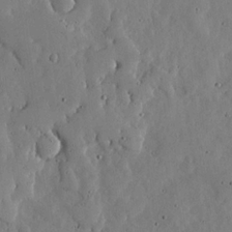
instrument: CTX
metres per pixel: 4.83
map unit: lHvf
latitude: 17.3860
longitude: -114.4223
